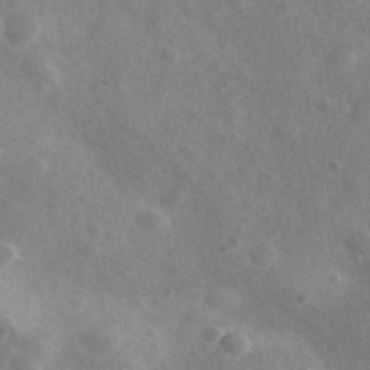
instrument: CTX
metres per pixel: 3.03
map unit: Ave
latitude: 38.8191
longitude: -107.1403
